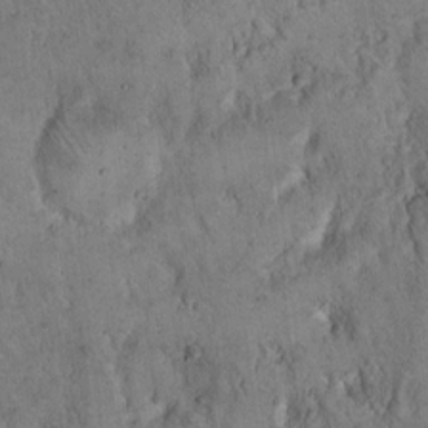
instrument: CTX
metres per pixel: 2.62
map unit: Hto
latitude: 15.9151
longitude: -59.5749
